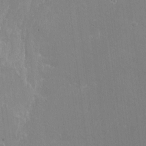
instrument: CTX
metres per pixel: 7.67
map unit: Nhu
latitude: -13.8800
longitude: -40.0822
